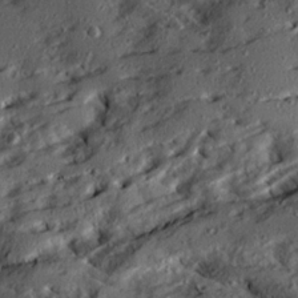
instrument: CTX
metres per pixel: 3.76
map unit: Ave
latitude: 20.9892
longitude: -129.7261
